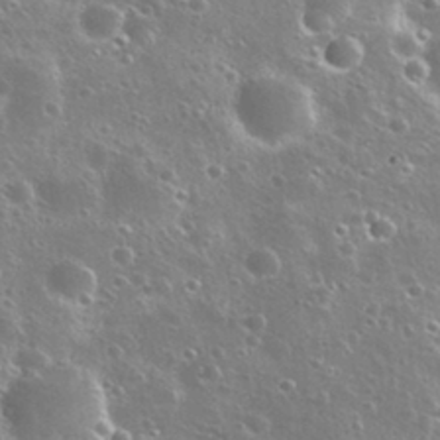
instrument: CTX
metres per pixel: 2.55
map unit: Nhu
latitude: 30.8569
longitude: -56.0822
